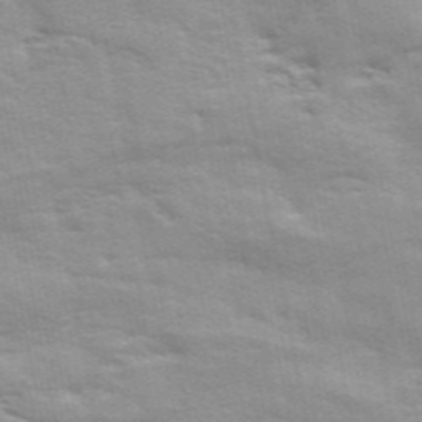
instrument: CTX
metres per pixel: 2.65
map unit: ANa
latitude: 48.7057
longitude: -76.5734
